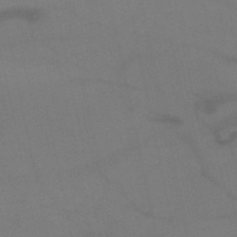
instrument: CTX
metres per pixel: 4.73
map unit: HNb
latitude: -51.2376
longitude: -42.9892
